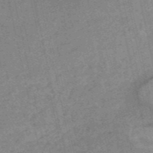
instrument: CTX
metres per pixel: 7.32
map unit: HNb
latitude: -54.5763
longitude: -42.9514
